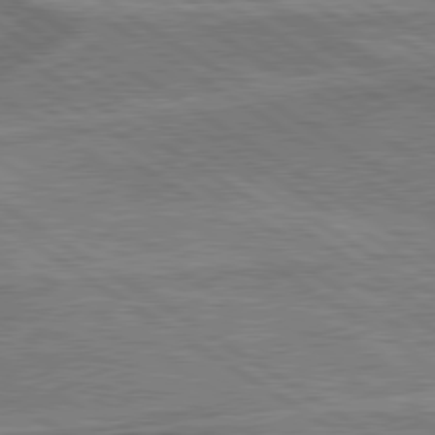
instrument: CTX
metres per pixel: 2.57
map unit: lApd
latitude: 79.7639
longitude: 172.6707
